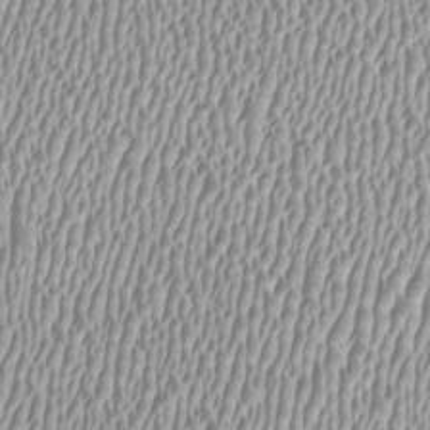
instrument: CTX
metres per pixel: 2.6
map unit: HNhu
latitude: -0.0472
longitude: -0.4601
